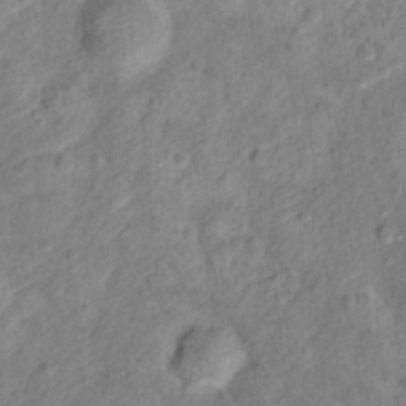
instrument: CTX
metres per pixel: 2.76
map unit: Hto
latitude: 13.1592
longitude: -38.5924
